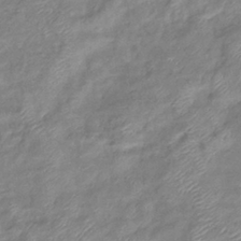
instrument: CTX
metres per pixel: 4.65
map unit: eHb
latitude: -38.7274
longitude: 78.7652
